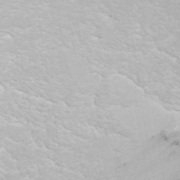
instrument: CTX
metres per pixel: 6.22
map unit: ANa
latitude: 40.1199
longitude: 21.5588
